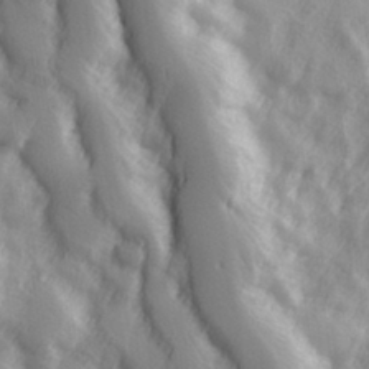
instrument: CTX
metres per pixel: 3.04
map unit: Hve
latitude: 32.8758
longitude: 149.8990
